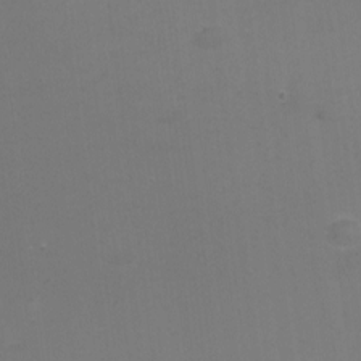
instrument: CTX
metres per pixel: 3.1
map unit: eHh
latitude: -5.6722
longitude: -87.6883
